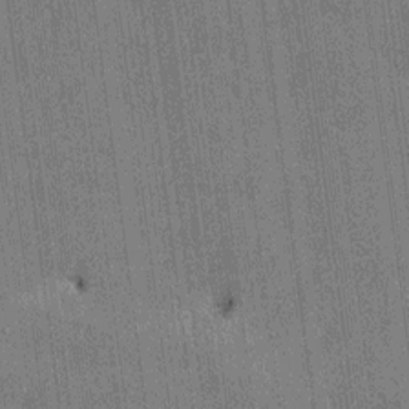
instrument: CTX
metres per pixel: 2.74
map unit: HNhu
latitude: 0.5357
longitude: -5.9339
